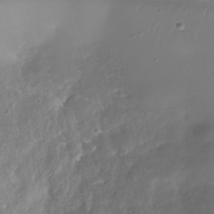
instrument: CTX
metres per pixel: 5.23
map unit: Nhe
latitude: -37.6155
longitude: -113.3482
